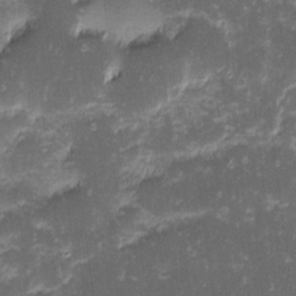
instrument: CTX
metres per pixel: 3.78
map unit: eHh
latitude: -1.5399
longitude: -86.3656
